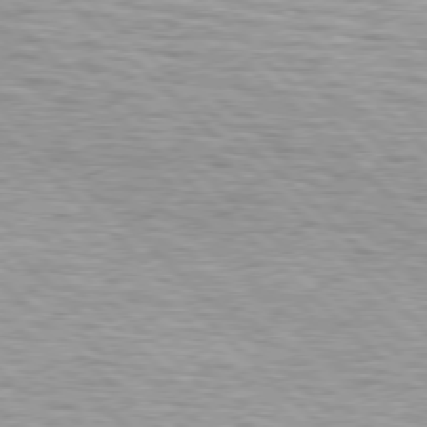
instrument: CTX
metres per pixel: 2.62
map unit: lApd
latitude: 76.6868
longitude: -79.2348
